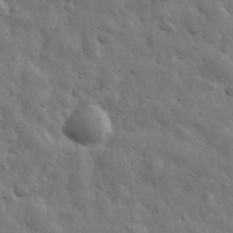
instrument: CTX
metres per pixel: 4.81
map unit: eHh
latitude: 31.9339
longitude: -72.9325
